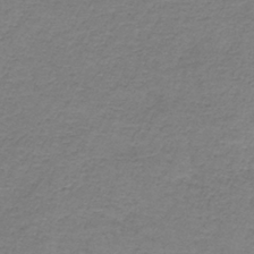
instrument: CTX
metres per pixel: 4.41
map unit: HNb
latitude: -36.8408
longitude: 53.7855
